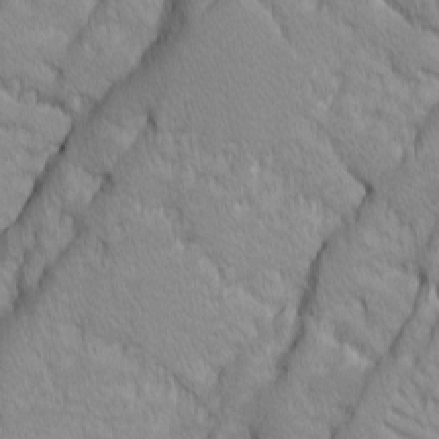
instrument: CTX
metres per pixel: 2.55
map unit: Ave
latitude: -10.4251
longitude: -117.4804
